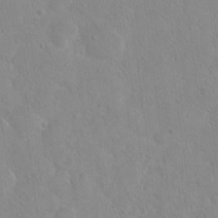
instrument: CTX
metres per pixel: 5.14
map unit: Hto
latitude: 16.9514
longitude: -39.4237
